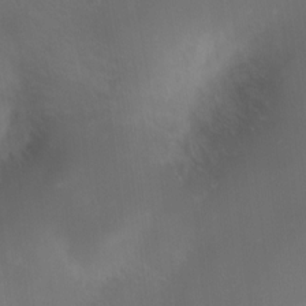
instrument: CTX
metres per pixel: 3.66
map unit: HNhu
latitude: 9.3293
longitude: 13.4077
